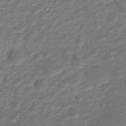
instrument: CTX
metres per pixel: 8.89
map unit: Nve
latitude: -20.3873
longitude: 105.3509
